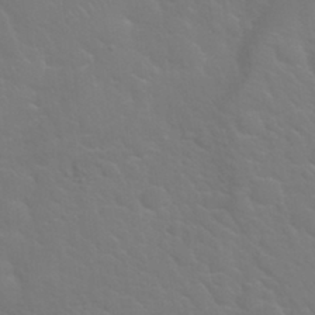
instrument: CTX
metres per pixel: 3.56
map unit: Nhu
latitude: 30.2712
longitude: -52.3090
